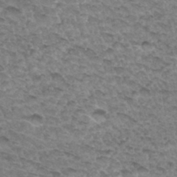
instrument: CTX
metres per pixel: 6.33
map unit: Hto
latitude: 33.4615
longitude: -47.6505
